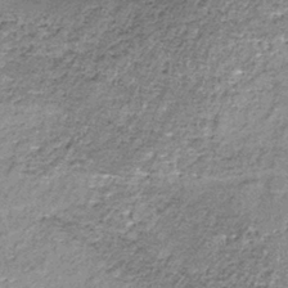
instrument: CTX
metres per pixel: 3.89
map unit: lHb
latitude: -37.5588
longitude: 66.1228
